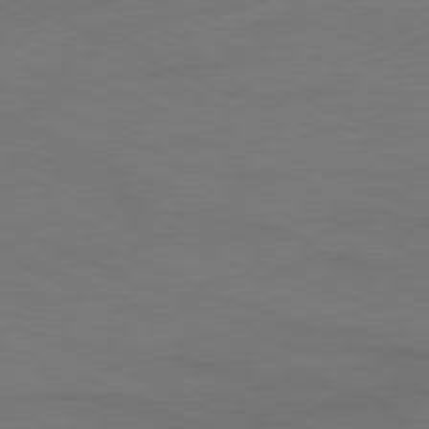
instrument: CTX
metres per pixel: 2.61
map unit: Ap
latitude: -77.9745
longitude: -73.2348
